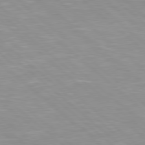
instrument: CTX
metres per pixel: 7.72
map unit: Hpe
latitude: 78.1389
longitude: -140.7624
